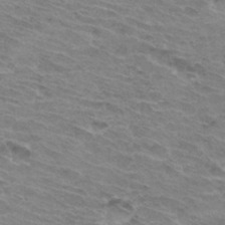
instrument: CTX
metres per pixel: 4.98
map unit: Hto
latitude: 33.9528
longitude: -43.8206
